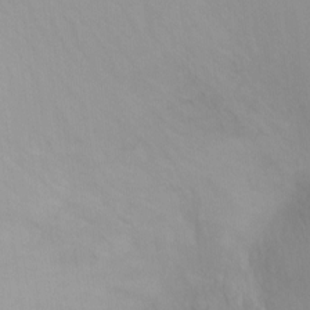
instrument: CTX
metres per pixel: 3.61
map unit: Ht
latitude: -13.2376
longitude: -44.8191
